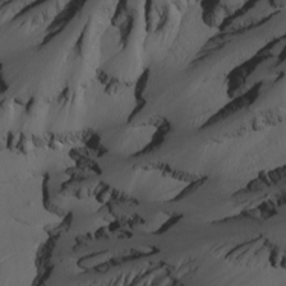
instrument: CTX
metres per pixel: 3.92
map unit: Htu
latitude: -7.6155
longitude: -66.0633
